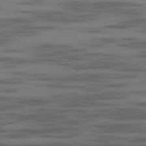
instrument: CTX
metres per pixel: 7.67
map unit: Ap
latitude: -80.1795
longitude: -102.5357
